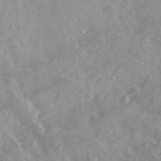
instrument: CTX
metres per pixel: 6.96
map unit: Ave
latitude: 19.8772
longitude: -131.4616
